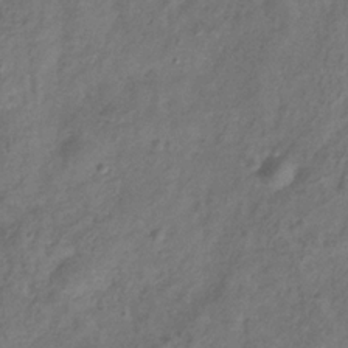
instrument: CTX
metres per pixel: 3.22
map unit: Hve
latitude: -33.1620
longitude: 92.4818
